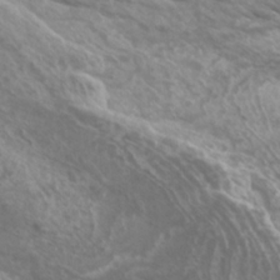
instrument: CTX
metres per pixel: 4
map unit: Htu
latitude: -6.3306
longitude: -75.3293
